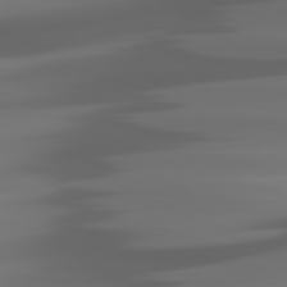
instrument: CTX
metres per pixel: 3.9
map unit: lApd
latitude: 81.3104
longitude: -142.7624
